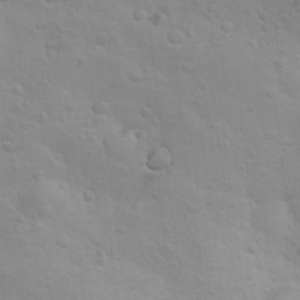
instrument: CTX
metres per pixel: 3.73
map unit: Nhu
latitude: 10.3278
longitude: -24.6112
